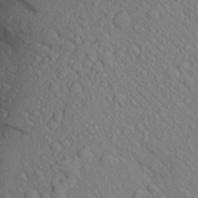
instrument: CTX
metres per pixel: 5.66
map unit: Aa
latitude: 24.2900
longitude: -146.7058
